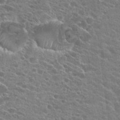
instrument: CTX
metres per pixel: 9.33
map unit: Hto
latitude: 23.6505
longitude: -40.8757
